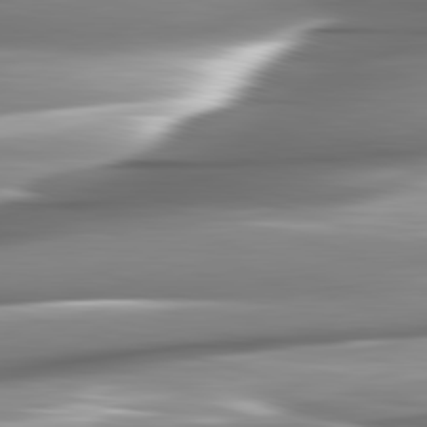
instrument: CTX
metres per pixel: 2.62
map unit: lApd
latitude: 82.3845
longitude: -141.6504
